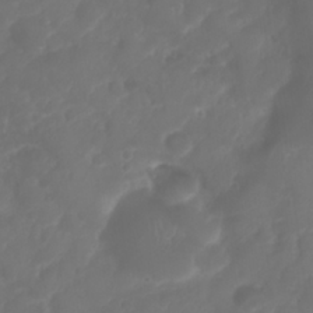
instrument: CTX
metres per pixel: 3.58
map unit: Nhu
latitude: 25.4993
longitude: -63.0270
